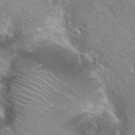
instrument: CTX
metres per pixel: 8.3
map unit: Hto
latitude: 25.4615
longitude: -38.1389
